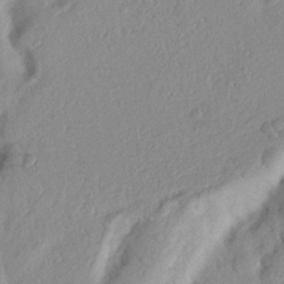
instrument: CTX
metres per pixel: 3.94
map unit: Nhu
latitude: 19.5371
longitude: -77.1025
